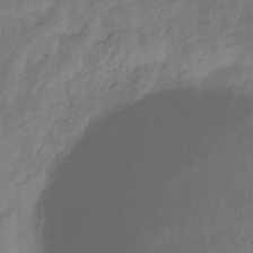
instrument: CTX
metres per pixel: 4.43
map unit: eHb
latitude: -29.8045
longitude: 68.2550
